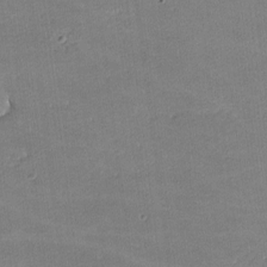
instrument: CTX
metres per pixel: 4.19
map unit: lHvf
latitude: -11.6155
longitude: -104.0633
